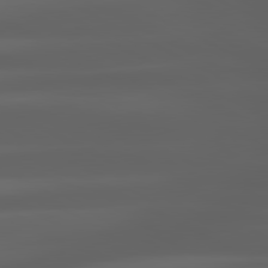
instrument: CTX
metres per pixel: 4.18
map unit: lApd
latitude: 80.5357
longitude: -140.7624
